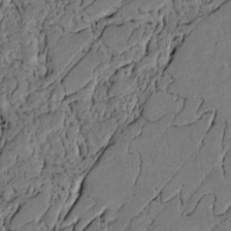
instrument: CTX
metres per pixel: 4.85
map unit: lAvf
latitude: 5.1970
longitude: 168.9163
